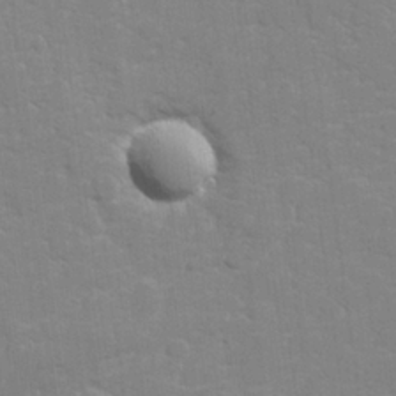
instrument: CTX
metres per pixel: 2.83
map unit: lHvf
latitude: 24.4978
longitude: 142.2172
